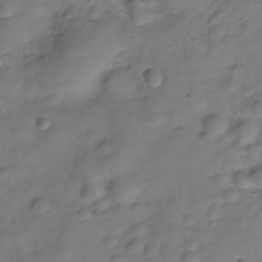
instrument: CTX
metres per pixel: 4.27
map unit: Hve
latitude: -29.1809
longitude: 94.1605
